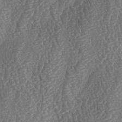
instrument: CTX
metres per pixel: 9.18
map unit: lAa
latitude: -3.6154
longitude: -127.9339
